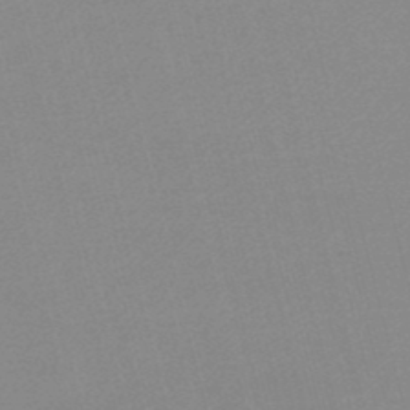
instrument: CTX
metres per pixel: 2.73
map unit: lHb
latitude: -47.4643
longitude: 67.9745
